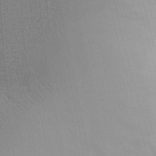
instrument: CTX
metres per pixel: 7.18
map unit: Aa
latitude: 32.0255
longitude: -142.8191
